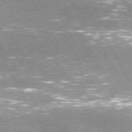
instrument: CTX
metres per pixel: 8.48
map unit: Hpe
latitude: 74.3089
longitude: -141.6316
